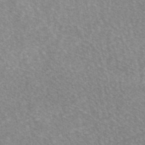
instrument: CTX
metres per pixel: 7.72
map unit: eAb
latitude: 45.6316
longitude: 105.8422
